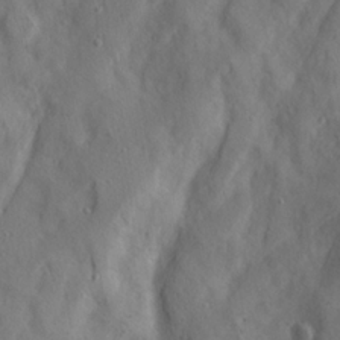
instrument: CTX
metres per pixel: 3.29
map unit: Ave
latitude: 21.9339
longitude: -130.9514
